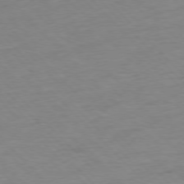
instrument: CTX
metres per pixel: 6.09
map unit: Ap
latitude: -77.5777
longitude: -83.2348
